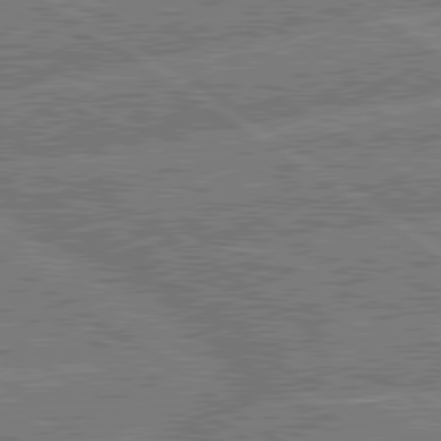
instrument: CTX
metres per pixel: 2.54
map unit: lApd
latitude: 79.8773
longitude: -156.9513
